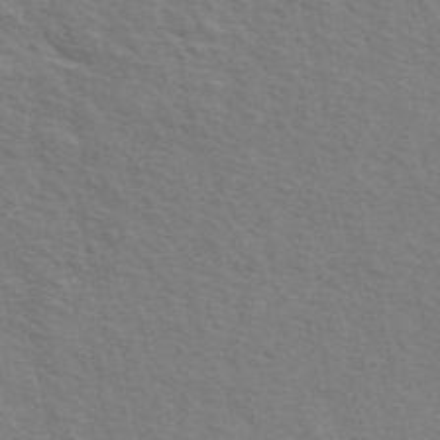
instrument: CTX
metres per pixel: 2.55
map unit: ANa
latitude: 49.2726
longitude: -76.5168
